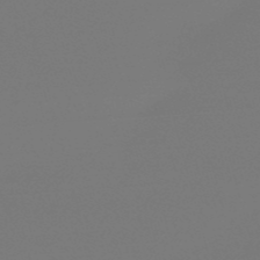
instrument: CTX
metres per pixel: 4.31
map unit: eHb
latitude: -50.5763
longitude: 68.6896
